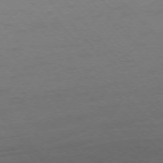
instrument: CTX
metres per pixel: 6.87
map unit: Ap
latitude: -76.1417
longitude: -69.7072
